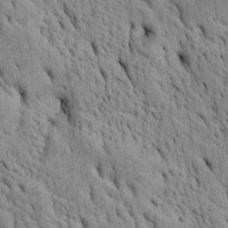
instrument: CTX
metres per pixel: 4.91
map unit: Htu
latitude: -4.3873
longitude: 152.5762
